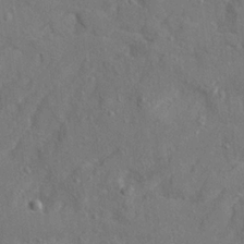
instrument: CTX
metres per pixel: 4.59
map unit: Ave
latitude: 22.3656
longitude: -130.5924
